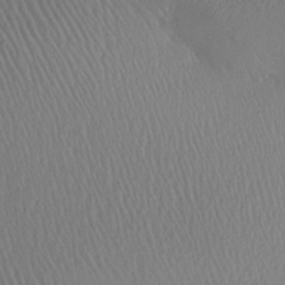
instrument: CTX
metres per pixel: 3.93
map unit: Aa
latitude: 26.4412
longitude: -133.5749
